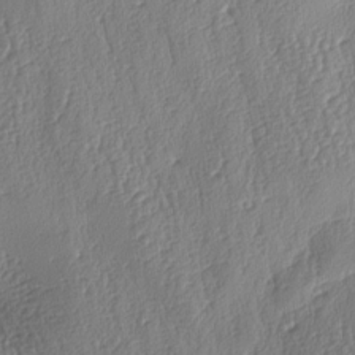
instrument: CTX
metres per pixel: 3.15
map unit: lAa
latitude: -8.3306
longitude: -128.8380
